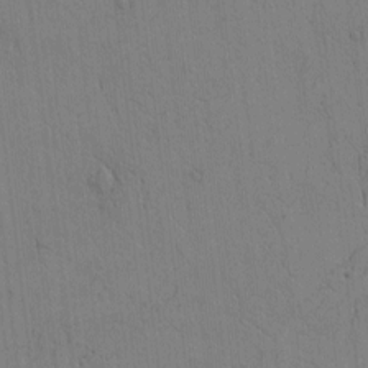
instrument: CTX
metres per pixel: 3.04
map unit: Htu
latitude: -3.4643
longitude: 170.2929
